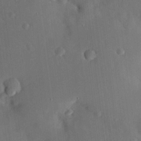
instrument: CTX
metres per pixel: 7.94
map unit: lHvf
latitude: 14.3279
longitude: 179.3320
